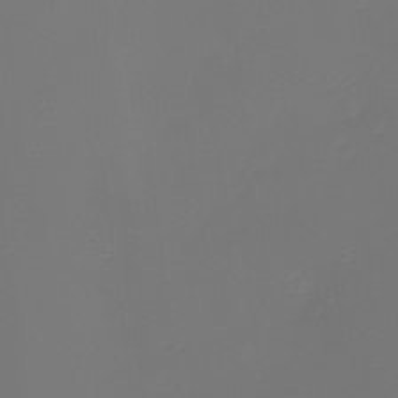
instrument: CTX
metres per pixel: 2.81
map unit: eHh
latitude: -5.1998
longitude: -87.4426
